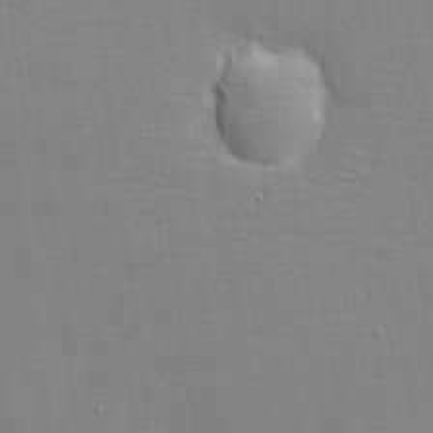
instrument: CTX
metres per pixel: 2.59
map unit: eHh
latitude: -3.5399
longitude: -80.2333
